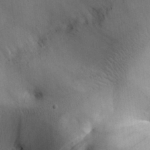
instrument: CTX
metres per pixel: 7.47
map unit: Aa
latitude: 29.1403
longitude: -145.0080
